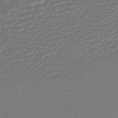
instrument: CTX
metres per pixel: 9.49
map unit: HNhu
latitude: -44.1606
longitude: 99.1242
